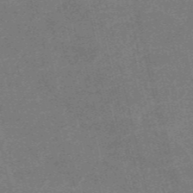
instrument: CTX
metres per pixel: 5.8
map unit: HNb
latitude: -54.8786
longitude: -40.0255
